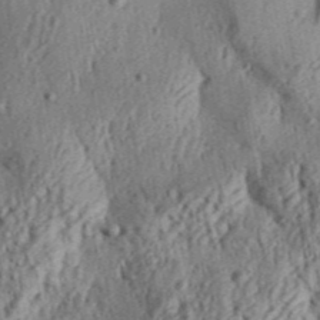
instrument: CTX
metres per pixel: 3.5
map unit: Aa
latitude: 30.6869
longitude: -137.1781
